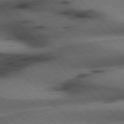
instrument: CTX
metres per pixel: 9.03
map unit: Hpe
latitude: 77.2537
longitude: -154.7057
